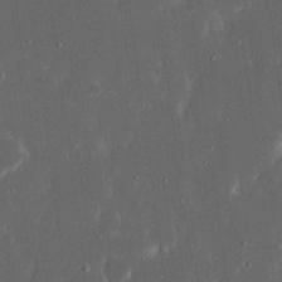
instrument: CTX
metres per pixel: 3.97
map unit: eHh
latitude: 17.4049
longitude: -73.5749
